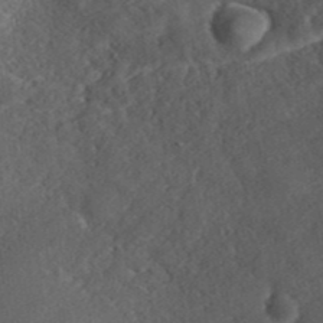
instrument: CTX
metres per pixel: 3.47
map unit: ANa
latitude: 37.5371
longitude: 17.8423
